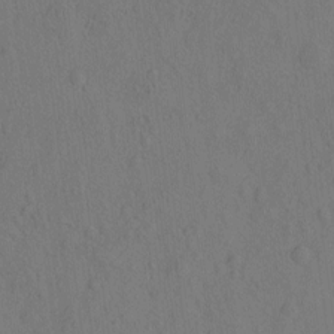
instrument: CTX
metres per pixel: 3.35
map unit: eHh
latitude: -2.7841
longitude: 18.6896
